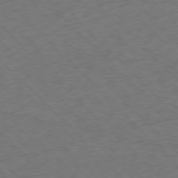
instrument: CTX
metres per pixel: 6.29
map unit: Ap
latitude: -77.1431
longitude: -85.7450
